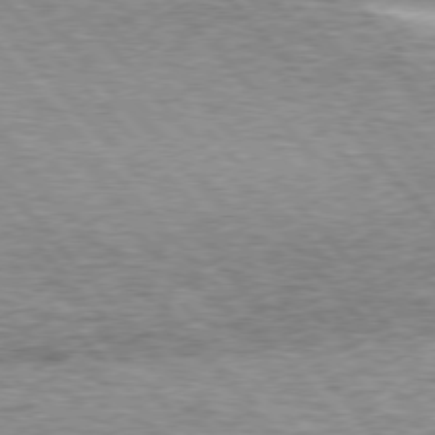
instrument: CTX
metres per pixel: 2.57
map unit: lApd
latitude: 75.6505
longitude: -77.8394
